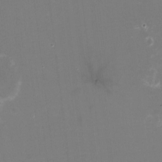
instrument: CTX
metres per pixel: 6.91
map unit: HNhu
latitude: -1.8423
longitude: -5.4615
